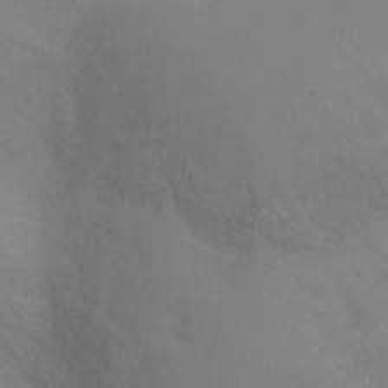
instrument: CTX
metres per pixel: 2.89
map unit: Ht
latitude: -9.8422
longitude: -31.9528
